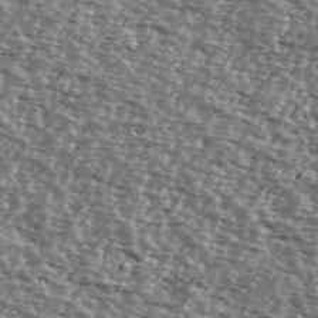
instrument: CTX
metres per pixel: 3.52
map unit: Ave
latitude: 38.3278
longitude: -112.1578
